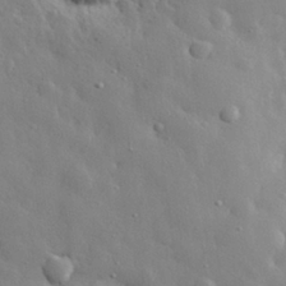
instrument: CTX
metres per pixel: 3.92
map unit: eHh
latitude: 28.4223
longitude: -78.6113
